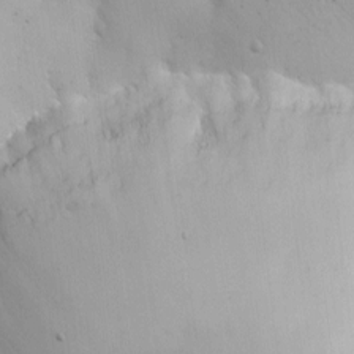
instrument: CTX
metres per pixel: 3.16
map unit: Nhe
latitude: -2.4251
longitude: -58.9514
